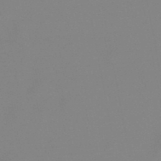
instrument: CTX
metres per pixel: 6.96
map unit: lHb
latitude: -49.0865
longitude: 69.4832
